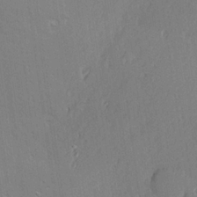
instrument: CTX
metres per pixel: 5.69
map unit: Hve
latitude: 25.2725
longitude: -93.7071
